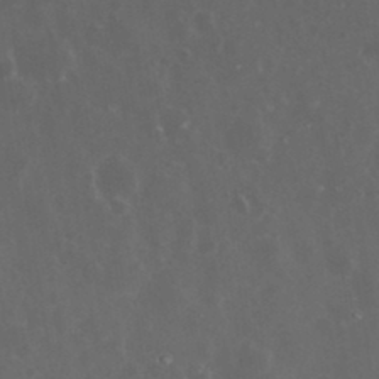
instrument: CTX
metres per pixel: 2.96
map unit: eHh
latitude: 33.2726
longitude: -61.1403
